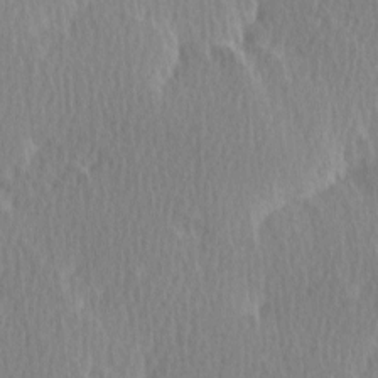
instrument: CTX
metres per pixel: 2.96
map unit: Ave
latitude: -0.4440
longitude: -114.4789
